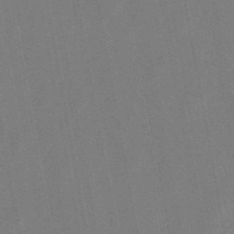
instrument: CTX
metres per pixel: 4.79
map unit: lHb
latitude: -49.0676
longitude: 73.4643
